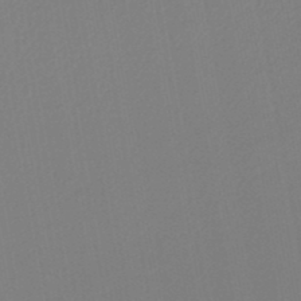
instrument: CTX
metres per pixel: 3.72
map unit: lHb
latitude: -46.0472
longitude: 74.5763
